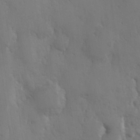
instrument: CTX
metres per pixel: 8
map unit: Hve
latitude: 26.7435
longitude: 150.3495
